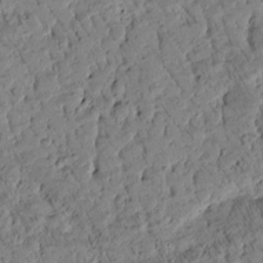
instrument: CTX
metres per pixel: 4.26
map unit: Htu
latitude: -3.6910
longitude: 171.7289
